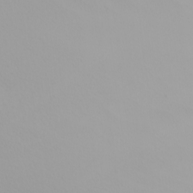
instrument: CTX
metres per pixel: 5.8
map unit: Nhu
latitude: -6.8030
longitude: -96.3467
